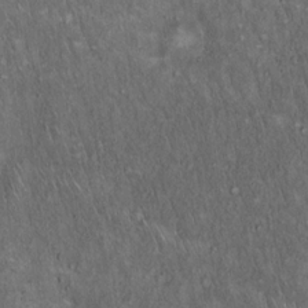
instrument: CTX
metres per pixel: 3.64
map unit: Hto
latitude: 15.7072
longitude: -58.8569
